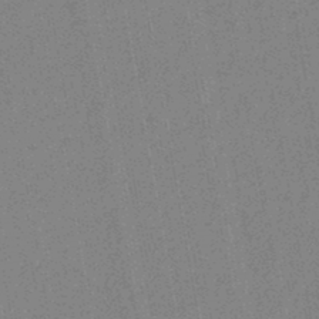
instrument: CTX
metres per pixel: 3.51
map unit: lHb
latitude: -44.5196
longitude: 74.5196
